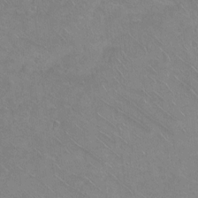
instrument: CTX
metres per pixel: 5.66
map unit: Ht
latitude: 1.3103
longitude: -32.5924
